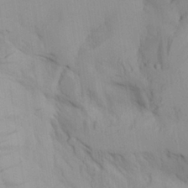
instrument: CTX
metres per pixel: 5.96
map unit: Aa
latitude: 27.3482
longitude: -132.2145
